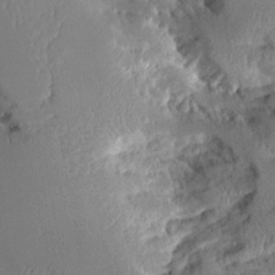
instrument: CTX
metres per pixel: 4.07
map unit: Aa
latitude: 10.7246
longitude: -126.3090
